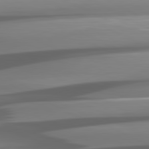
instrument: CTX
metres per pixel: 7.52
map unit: lApd
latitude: 81.0647
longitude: -145.2537
